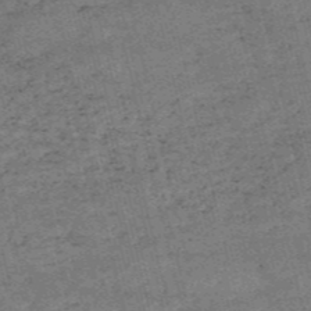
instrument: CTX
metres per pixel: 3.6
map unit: HNb
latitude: -55.1431
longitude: -42.1578
